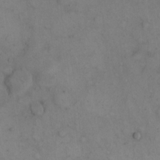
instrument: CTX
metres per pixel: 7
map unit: eHh
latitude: 15.5560
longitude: -67.6316
